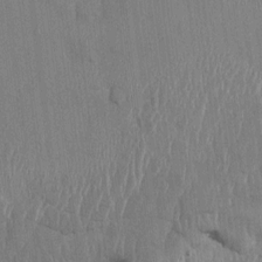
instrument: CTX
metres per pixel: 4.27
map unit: HNhu
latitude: 4.5924
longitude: -6.5924
